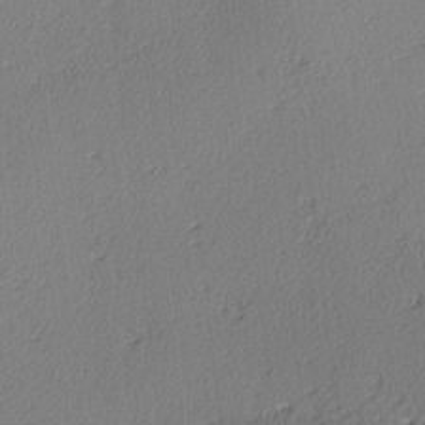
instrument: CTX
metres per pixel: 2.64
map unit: lAvf
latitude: -3.3698
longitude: -107.8583
